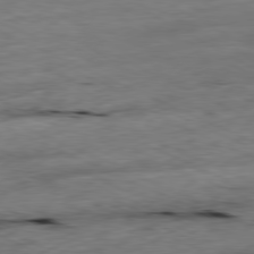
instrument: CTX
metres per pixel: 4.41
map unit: Ap
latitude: -81.1053
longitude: -97.1592
